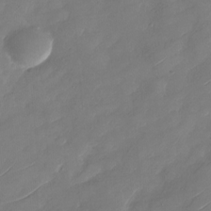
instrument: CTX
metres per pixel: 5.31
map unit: Nhu
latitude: -29.8611
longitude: -72.5924
